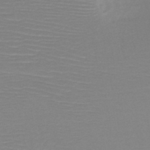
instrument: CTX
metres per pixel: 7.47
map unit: HNb
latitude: -48.7841
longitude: -43.1970
